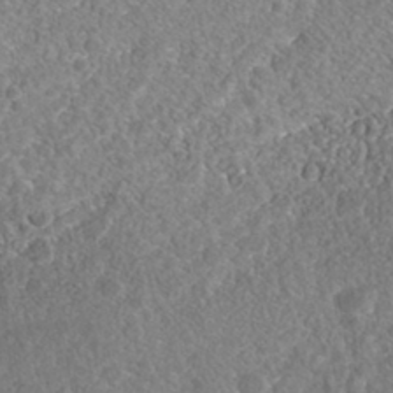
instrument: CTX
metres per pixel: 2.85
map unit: Nhe
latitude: -41.8989
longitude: -111.6316
